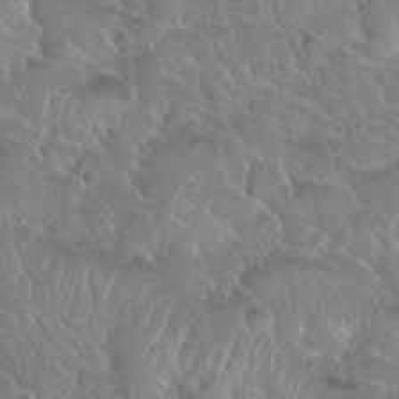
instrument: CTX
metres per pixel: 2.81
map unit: Nhu
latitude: 28.0255
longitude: -53.9339
